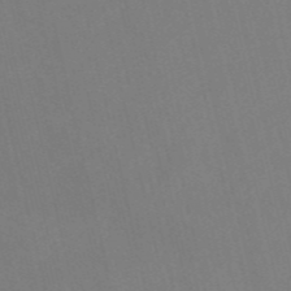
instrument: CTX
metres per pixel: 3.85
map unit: HNb
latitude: -53.6344
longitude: -48.3845
